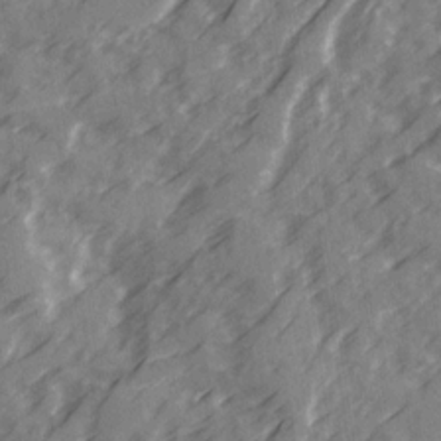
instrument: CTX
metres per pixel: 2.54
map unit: Ave
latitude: 20.1767
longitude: -131.3293
